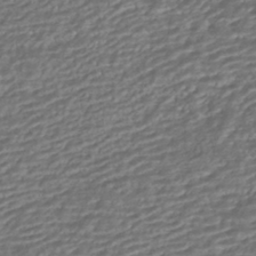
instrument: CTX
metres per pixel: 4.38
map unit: HNhu
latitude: -43.1809
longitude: 105.1809
